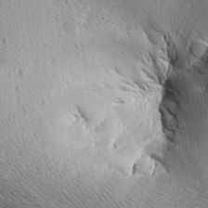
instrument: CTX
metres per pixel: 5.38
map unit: Aa
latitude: 7.4048
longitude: -137.9906
